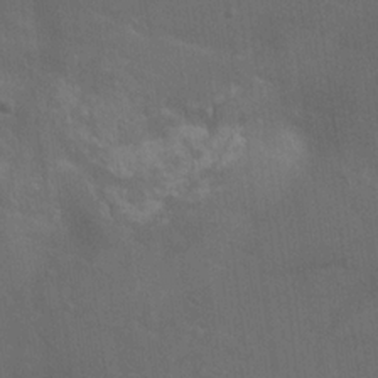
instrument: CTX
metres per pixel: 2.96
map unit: Hto
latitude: 19.2348
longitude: -54.3278
